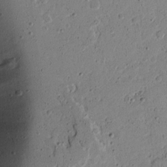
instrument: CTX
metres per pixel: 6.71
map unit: Aa
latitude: 14.1389
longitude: -139.9150
